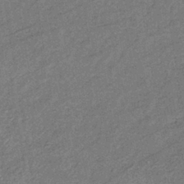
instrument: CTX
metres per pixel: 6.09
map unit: eHb
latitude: -39.2187
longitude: 77.7289
